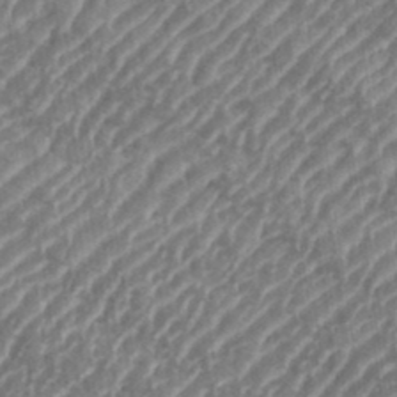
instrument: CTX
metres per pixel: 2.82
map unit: eHh
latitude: 35.7071
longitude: -134.5545
